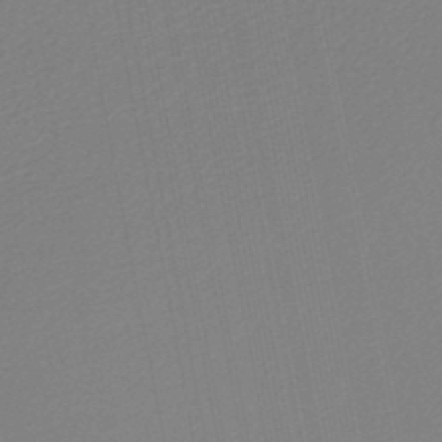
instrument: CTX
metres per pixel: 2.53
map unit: lHb
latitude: -47.6344
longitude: 69.1809
